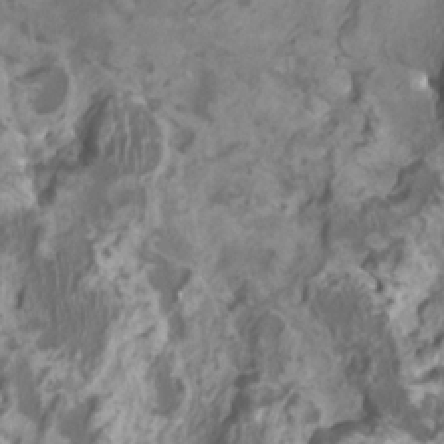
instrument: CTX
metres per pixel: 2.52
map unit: HNhu
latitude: 2.8758
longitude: -2.9891
